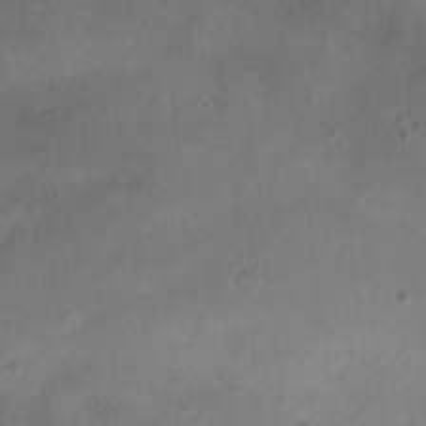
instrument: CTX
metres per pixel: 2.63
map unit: Nhu
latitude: 4.5735
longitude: -16.7624
